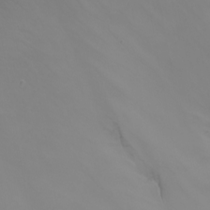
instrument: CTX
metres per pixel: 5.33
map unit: Nhu
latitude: -8.4818
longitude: -80.3278
